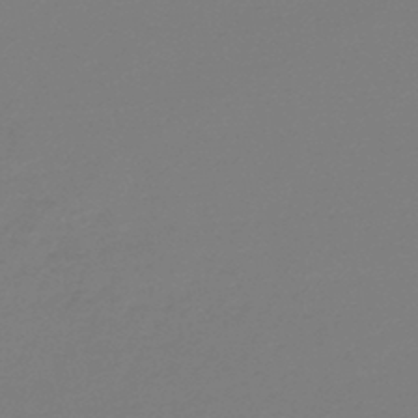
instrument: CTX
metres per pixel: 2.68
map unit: lHb
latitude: -45.6722
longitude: 68.8785
